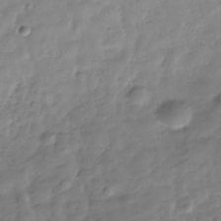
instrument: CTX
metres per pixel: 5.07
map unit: Hve
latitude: -31.3132
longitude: 91.4455
